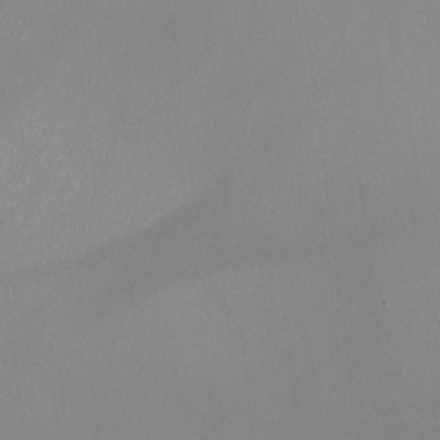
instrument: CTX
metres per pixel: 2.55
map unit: HNhu
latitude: -0.5574
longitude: -0.4601
